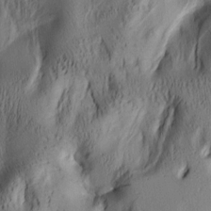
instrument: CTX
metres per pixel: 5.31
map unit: lAa
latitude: 6.1200
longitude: -114.5545
